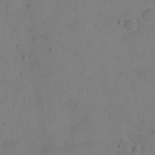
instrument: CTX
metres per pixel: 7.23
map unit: eHh
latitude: -9.1242
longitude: -65.8772
